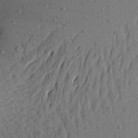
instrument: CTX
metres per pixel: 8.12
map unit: Aa
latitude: 24.1955
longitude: -144.5923
